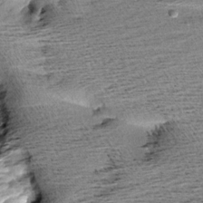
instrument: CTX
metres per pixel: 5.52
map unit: Aa
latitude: 7.0647
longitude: -137.5749
